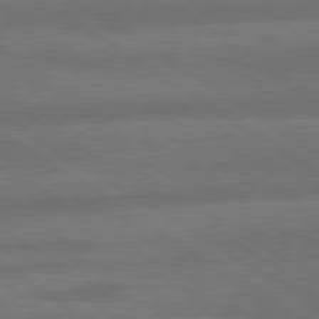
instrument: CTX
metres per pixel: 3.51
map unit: lApd
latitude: 79.7828
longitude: -165.1592
